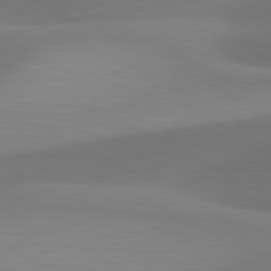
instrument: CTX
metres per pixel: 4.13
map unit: lApd
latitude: 81.3104
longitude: 124.6329
